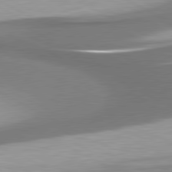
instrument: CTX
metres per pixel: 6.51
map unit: lApd
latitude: 80.7435
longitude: 176.2928
